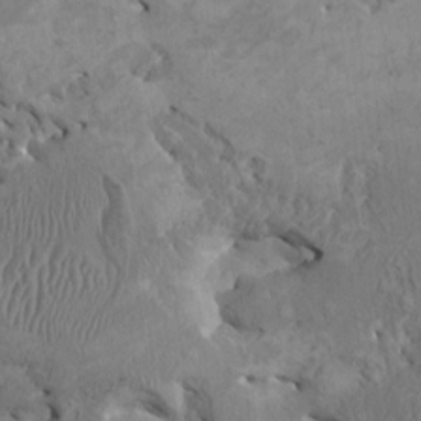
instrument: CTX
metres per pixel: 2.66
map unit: HNhu
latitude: 4.7057
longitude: -4.3278
